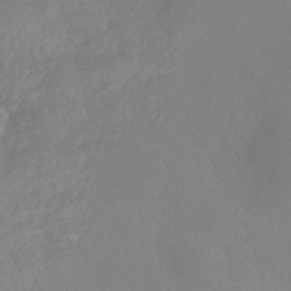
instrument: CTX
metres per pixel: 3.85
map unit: HNhu
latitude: -41.8422
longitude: 93.5966
